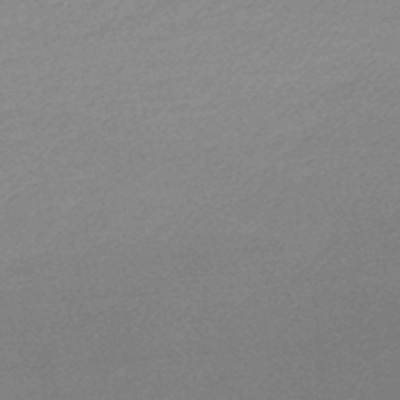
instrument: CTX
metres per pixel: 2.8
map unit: lHb
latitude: -48.3118
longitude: 66.4818
